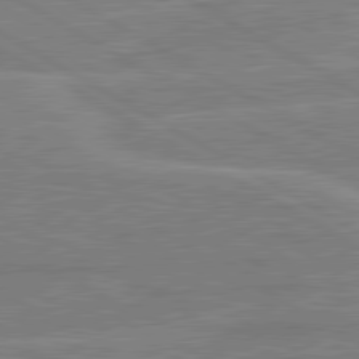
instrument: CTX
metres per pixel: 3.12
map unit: lApd
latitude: 80.7246
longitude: 122.8597
